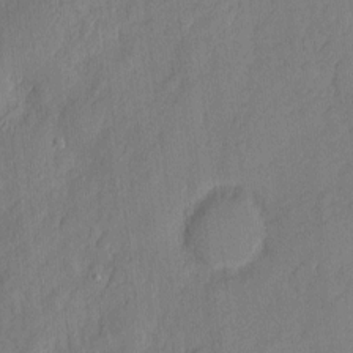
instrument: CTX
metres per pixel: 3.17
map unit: eHh
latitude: 5.7827
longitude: -76.1389
